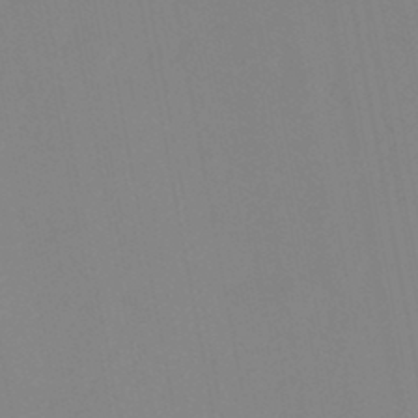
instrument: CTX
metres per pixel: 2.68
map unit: HNhu
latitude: -46.5196
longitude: 93.6155
